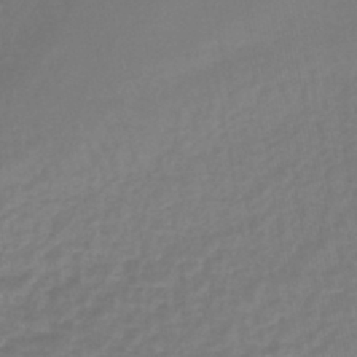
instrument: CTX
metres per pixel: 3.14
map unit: lHb
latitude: -44.6896
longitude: 65.5777
